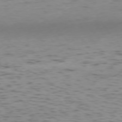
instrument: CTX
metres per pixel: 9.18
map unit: Ap
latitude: -75.0109
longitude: -79.9339
